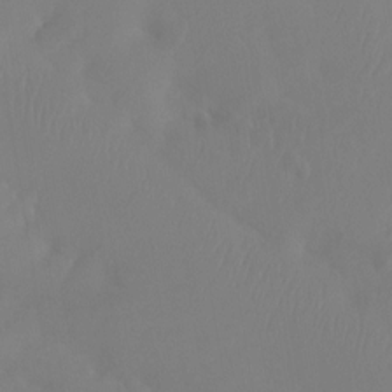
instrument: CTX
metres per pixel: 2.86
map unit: Htu
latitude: -15.0487
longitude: -47.4049
